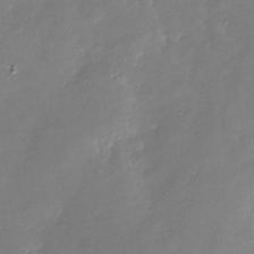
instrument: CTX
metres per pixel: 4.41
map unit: Nhu
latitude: -29.2754
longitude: -77.4426
